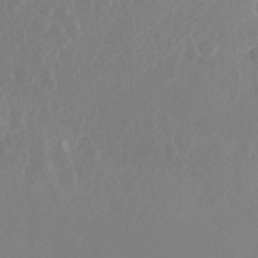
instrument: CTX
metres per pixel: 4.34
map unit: Nhu
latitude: -14.0661
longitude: -62.8947
